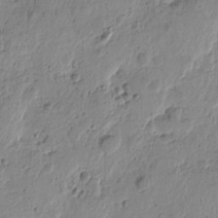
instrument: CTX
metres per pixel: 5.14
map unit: Htu
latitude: -0.6708
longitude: -177.6505
